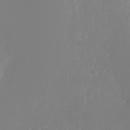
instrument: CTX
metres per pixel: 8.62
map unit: Nhu
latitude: -25.9367
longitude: -72.1767
